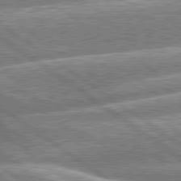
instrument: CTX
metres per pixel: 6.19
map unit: lApd
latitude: 79.7450
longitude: -158.7624
